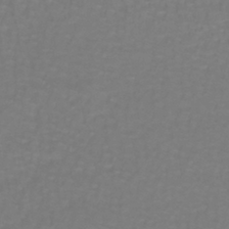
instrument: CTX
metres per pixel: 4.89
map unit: lHb
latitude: -42.0849
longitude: 56.8030
